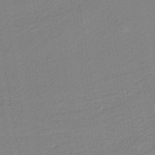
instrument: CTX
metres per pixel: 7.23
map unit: HNb
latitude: -41.7289
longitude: 51.3887
